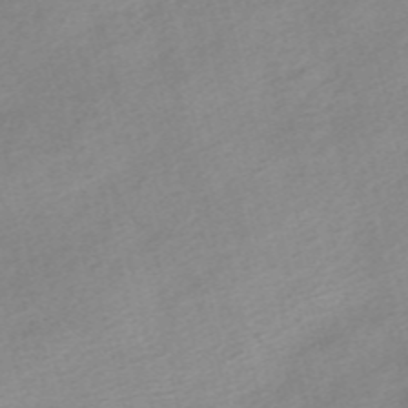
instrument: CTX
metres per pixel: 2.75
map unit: Nve
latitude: -56.4629
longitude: 53.8233
